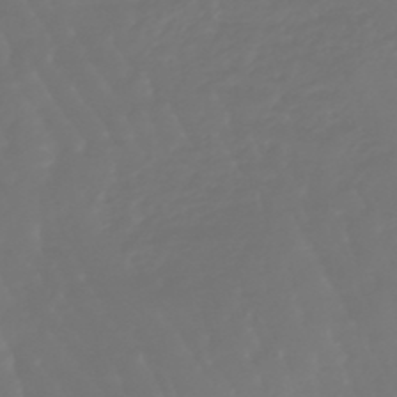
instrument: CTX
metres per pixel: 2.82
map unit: lHb
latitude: -47.0864
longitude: 79.6344
